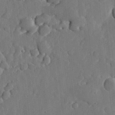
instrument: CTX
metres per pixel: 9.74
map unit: lHvf
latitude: 18.4790
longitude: -113.2915
